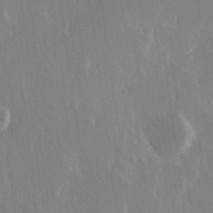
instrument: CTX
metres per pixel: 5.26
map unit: Hve
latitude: 23.0269
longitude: 146.7274
